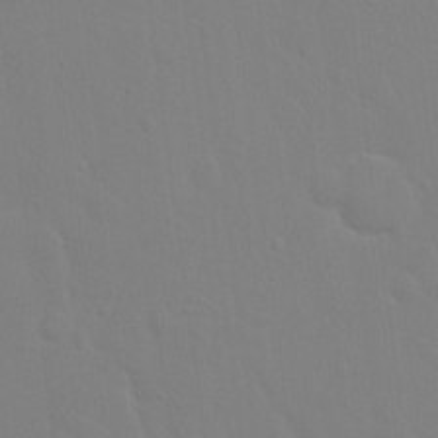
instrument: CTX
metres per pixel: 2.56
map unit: Hto
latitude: 16.5735
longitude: -39.5938
